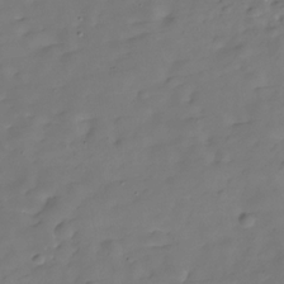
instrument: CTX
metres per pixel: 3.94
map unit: Hve
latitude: -29.5966
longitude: 92.0094
